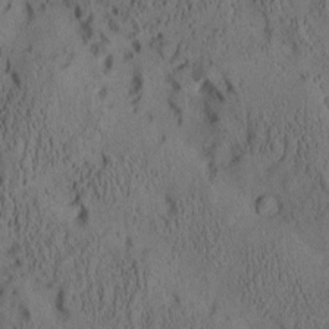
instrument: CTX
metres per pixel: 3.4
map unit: Aa
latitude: 8.1956
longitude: -127.4804
